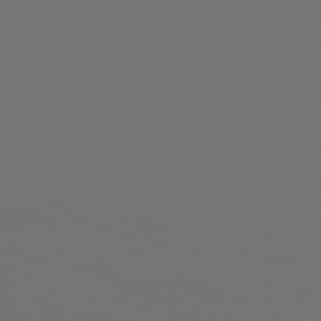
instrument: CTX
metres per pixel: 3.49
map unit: Hpe
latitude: 76.0444
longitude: -134.8569
